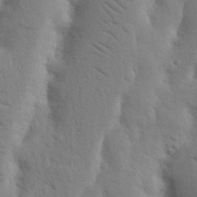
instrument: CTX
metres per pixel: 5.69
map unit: Nhu
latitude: 19.2537
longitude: -76.0444
